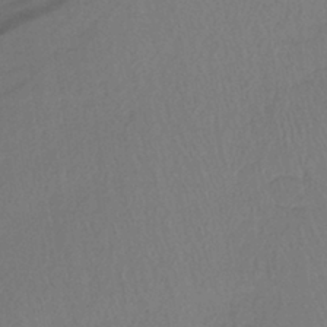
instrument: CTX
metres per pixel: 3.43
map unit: lHb
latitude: -40.2928
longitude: 72.8408
